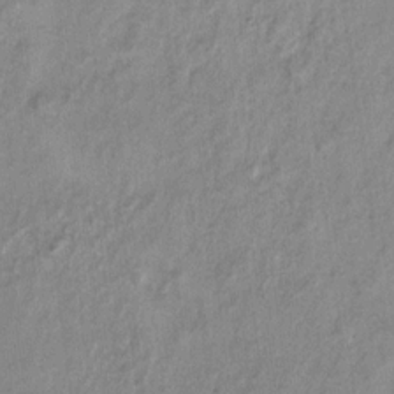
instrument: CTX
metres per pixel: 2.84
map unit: Ht
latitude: 9.9906
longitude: -32.5357
